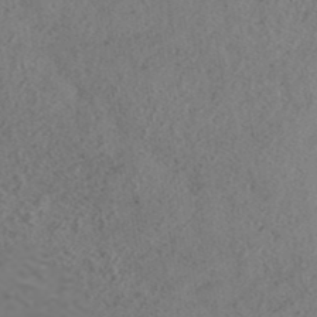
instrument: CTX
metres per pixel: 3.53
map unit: ANa
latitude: 39.2537
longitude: 24.5385
